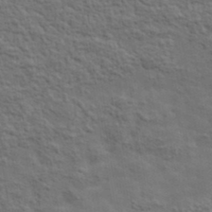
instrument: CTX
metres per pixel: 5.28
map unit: lHvf
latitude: 38.3467
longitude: -89.4616
